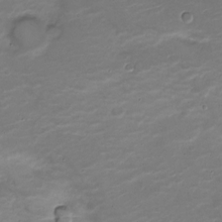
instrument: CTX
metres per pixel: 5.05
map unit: Nve
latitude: -20.6140
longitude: 104.0661
